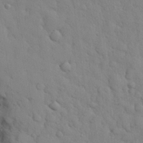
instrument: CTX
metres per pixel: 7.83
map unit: eHh
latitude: 27.3860
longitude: -75.7450
